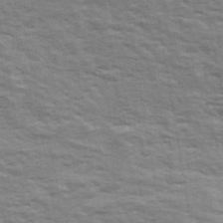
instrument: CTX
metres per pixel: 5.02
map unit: Ave
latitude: 42.8947
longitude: -113.3859
